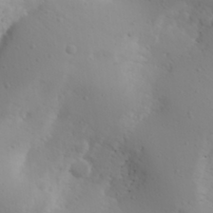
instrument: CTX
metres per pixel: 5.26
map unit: Aa
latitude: 28.9702
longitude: -146.3090
